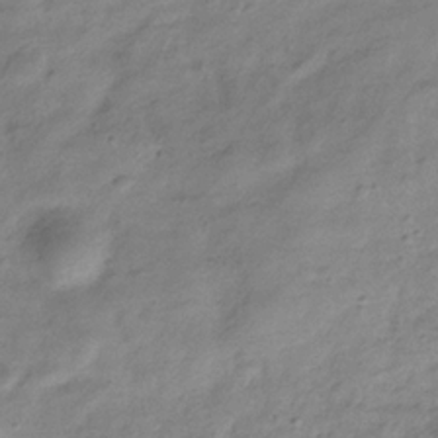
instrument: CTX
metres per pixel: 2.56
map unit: Hve
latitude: -32.5196
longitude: 89.3509
